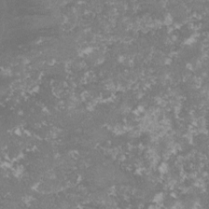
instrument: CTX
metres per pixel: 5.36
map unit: lHvf
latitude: -16.0094
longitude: -99.2914
